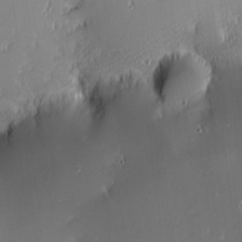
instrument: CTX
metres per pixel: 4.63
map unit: eHh
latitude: -2.3306
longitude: -84.2334
